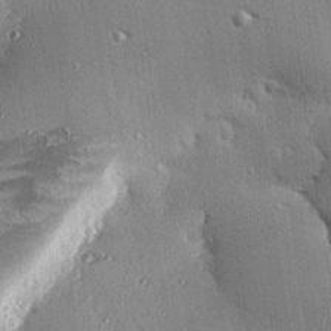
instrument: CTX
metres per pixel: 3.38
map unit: eHh
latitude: 23.5182
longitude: -89.4238
